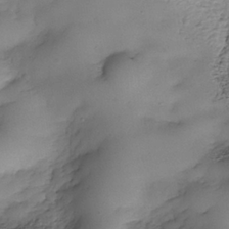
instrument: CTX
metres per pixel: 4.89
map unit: Nhe
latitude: -35.0864
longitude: -143.5371
